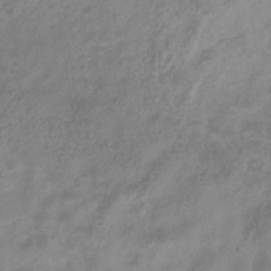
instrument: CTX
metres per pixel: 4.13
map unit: eHb
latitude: -32.8219
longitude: 75.7478
